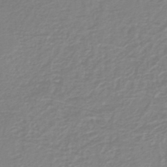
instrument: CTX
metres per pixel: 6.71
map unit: HNb
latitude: -44.8408
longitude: -42.4601
